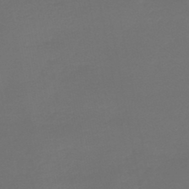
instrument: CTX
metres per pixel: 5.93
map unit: lHb
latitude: -43.8233
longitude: 63.8800
